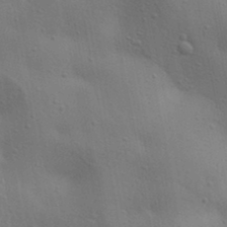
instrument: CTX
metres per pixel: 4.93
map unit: lAa
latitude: 18.4601
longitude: -138.9136
